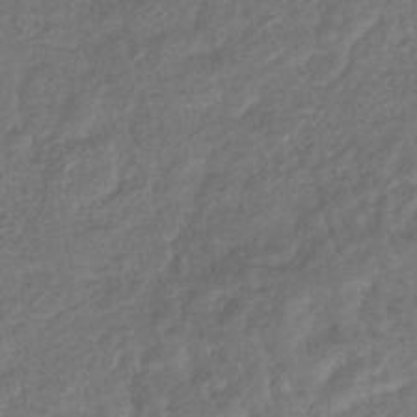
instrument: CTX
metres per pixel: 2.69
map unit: eHb
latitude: -36.1605
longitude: 80.6519
